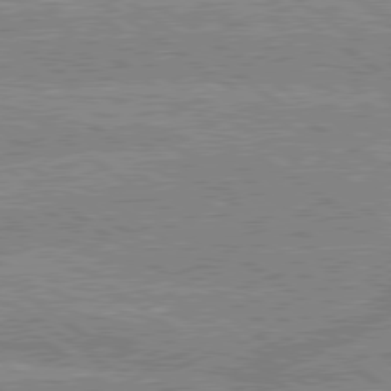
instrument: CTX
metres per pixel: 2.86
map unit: lApd
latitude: 79.1970
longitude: -157.4993
